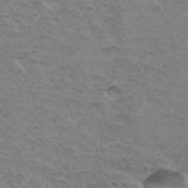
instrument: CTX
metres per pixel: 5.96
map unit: Hto
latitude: 34.0633
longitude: -45.7827
